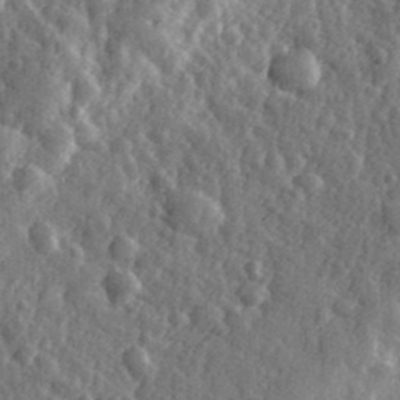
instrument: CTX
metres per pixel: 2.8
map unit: eHh
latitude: 33.6883
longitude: -80.3467
